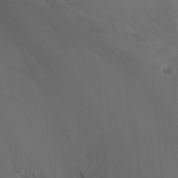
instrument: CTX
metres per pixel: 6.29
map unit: Htu
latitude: -5.1998
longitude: -88.0633
